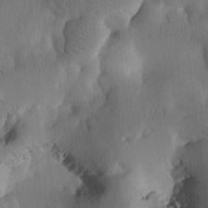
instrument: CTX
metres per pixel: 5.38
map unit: Htu
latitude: -2.9541
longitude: 168.3495
